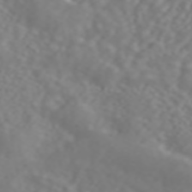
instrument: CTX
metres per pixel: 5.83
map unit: ANa
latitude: 44.3656
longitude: 22.1228
